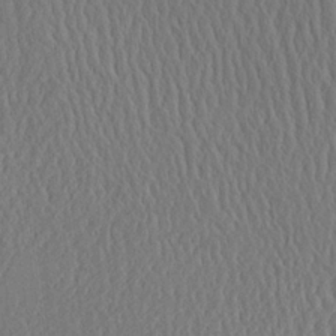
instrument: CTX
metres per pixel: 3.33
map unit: Aa
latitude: 25.3292
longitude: -133.3482
